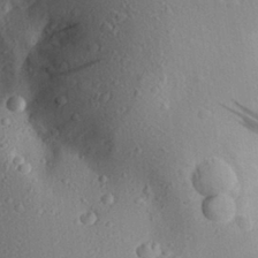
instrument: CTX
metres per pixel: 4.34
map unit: Aa
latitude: 27.2726
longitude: -142.8191
